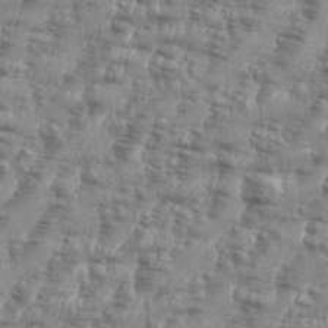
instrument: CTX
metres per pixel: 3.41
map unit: eHh
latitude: 35.4048
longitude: -136.4034
